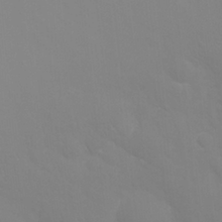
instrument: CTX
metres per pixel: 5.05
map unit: Nhu
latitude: 26.7057
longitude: -57.0836
